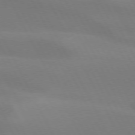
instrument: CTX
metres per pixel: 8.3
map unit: lApd
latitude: 73.4427
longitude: -48.8191
